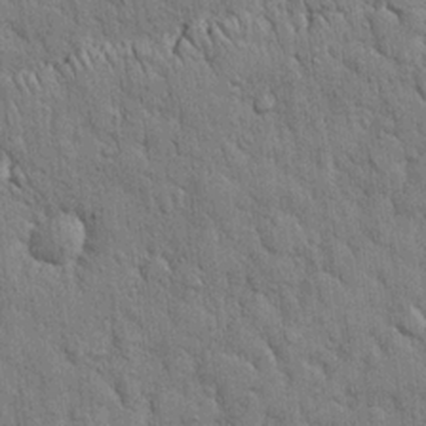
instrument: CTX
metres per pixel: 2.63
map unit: eHh
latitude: 19.3292
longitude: -61.5560
